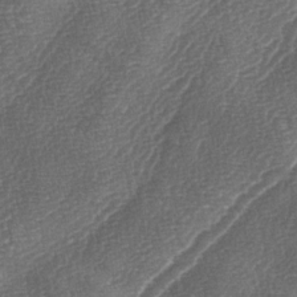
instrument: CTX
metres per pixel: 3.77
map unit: lAa
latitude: -3.8044
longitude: -128.7624
